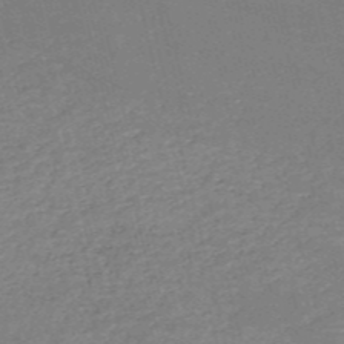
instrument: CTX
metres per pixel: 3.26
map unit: HNb
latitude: -53.6155
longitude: -36.8191
